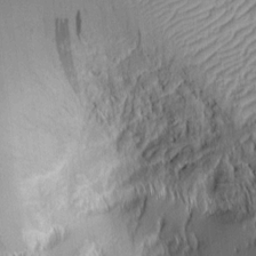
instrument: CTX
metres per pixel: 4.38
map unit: Aa
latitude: 8.4034
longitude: -131.5183
